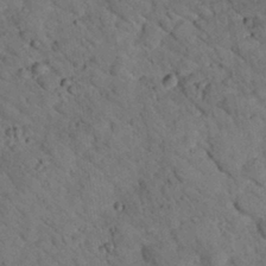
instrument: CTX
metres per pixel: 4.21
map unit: lHvf
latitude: 13.7450
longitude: 178.6896
